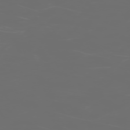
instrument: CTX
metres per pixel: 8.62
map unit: Hpe
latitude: -73.6533
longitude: 6.0283
